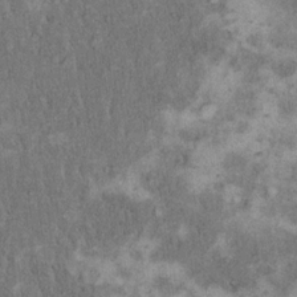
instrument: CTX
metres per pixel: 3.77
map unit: Hto
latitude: 18.2144
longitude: -61.8583
